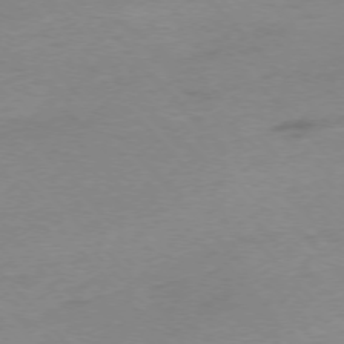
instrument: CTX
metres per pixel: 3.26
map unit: Ap
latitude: -76.1039
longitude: -71.3670
